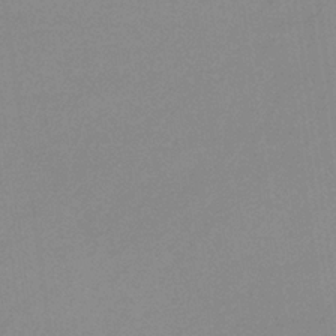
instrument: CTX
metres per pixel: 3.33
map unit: lHb
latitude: -34.0472
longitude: 69.8800
